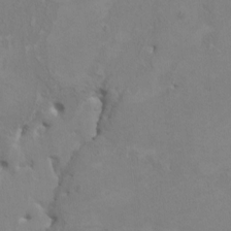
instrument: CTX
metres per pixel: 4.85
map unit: HNhu
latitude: 4.1578
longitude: -3.9528
